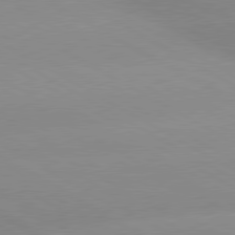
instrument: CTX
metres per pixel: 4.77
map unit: lApd
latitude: 80.2522
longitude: -147.2537
